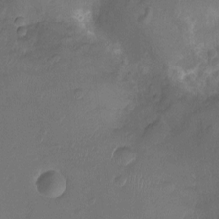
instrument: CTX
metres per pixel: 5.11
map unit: Ht
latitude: -9.5588
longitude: -20.8569
